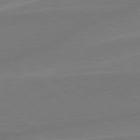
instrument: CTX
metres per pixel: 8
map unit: Hpe
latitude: 78.8758
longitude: -142.6113
